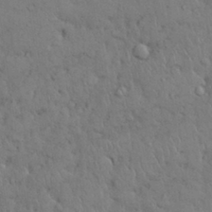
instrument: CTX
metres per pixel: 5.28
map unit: Nhu
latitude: 28.3089
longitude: -68.4979
